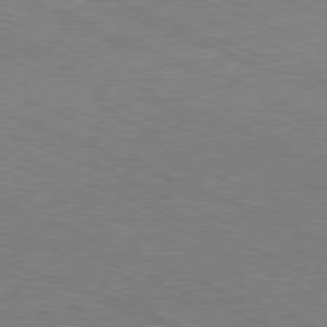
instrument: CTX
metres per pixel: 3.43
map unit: Hpe
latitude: -81.6533
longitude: 17.1243
